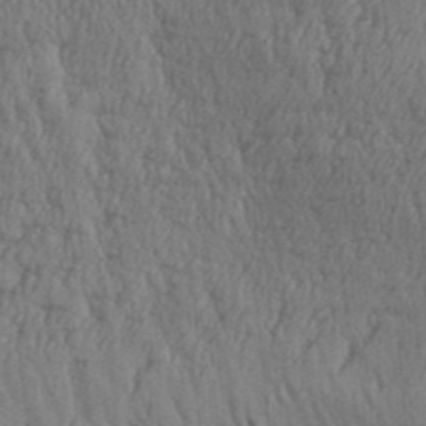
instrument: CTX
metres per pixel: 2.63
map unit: Aa
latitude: 32.5924
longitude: -135.4237
